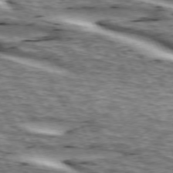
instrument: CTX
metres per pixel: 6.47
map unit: lApd
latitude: 73.4994
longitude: -54.8191
